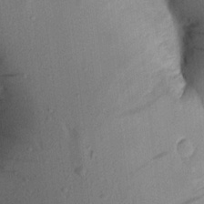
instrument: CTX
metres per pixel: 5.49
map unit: Aa
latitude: 19.7449
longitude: -147.6883
